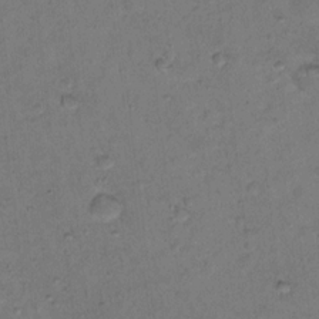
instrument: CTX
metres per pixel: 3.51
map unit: Nhu
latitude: 14.1767
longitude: -36.7246
